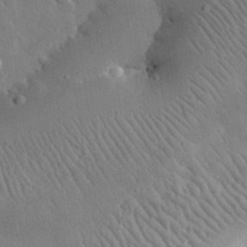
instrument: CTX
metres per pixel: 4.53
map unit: lHvf
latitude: 32.7624
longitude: -85.6505
